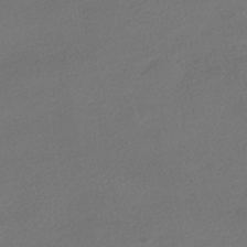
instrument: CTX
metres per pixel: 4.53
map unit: HNhu
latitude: -39.6911
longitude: 95.0108
